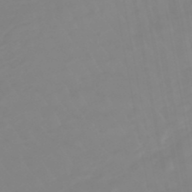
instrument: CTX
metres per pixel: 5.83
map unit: eHb
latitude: -48.9164
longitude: 84.4062
